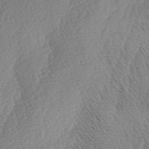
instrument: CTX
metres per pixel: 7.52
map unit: lAa
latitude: -4.2361
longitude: -130.3090
